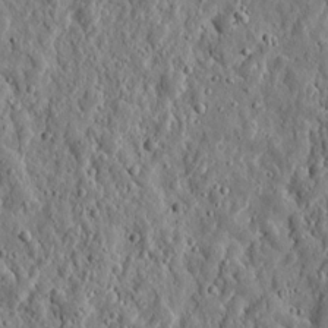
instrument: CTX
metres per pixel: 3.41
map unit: eHh
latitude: 10.5924
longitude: -73.6127
